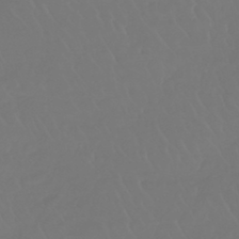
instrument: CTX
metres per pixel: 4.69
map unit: lHb
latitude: -42.6707
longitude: 67.4643
